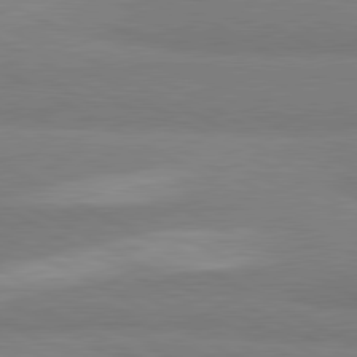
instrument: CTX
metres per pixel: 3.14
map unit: lApd
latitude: 81.1403
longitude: -179.2726
